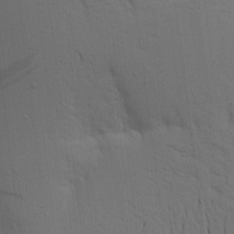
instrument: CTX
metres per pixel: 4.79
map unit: Aa
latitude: 15.7261
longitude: -147.3293
